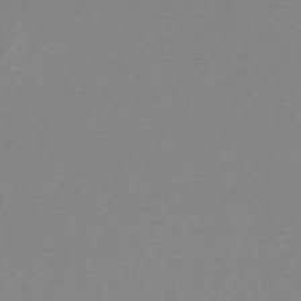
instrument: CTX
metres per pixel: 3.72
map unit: lHb
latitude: -48.5196
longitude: 65.3699
